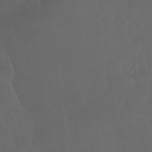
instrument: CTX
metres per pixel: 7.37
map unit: Nhu
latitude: 24.1011
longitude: -63.5560
